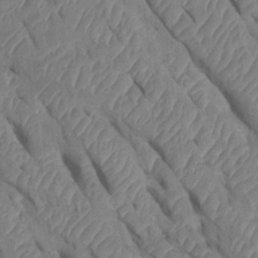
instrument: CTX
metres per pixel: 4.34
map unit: Htu
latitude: 1.0080
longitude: 147.5399
